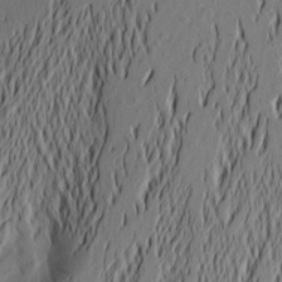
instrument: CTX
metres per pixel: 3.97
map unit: Aa
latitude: 21.3104
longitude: -146.3279
